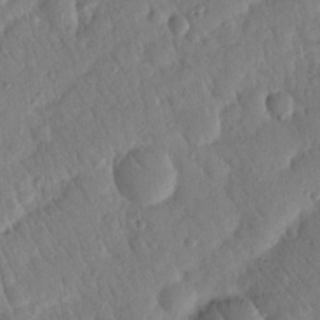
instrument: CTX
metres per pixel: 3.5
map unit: Nhu
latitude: 19.0458
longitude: -78.4412
